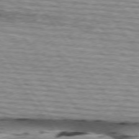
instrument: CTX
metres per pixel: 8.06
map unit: lApd
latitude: 74.4412
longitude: -75.6316
